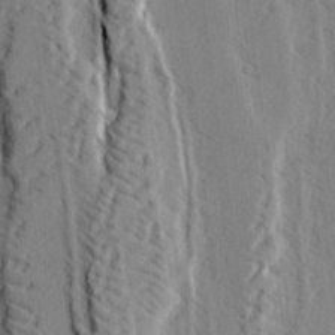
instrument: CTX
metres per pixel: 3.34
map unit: lHvf
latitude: 24.9891
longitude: 142.8596
